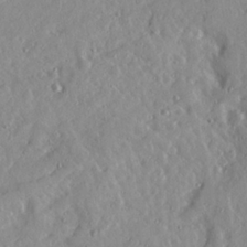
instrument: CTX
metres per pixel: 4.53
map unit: Ave
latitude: 22.3845
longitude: -131.5183
